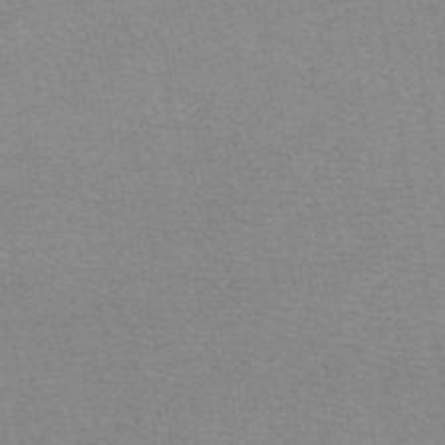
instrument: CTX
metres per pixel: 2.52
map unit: eAb
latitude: 49.0081
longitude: 105.3698
